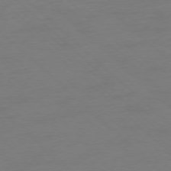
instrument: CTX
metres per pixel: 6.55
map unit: Ap
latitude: -77.9556
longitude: -57.8016
